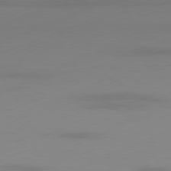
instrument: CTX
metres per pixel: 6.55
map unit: Ap
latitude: -81.6344
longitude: -86.7057
